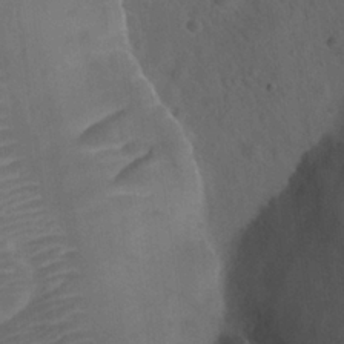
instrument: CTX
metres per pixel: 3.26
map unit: Hto
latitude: 23.8772
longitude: -51.1214
